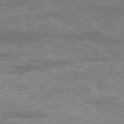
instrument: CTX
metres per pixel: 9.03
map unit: Ap
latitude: -78.8975
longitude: -61.0647
